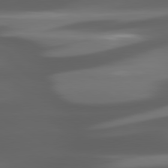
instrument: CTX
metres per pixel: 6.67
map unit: lApd
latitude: 80.1011
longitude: -144.0822
